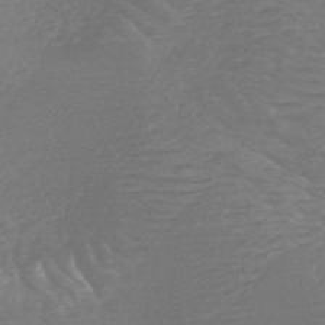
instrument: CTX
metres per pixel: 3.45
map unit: HNb
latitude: -49.7289
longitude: -47.4427
